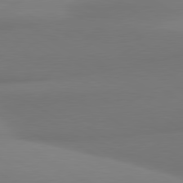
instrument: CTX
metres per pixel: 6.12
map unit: lApd
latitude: 80.3845
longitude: 174.4628
